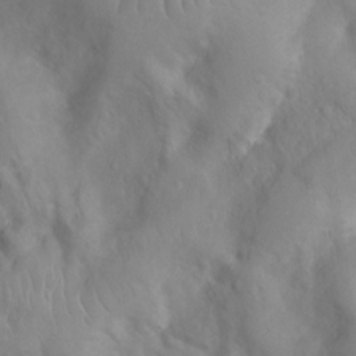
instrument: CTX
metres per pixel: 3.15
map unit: Ht
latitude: 2.9513
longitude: -26.5735
